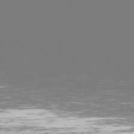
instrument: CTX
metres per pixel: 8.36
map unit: Hpe
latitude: 74.1011
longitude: -123.4615
